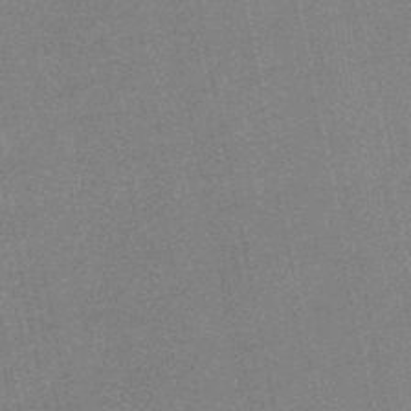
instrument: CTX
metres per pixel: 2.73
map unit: lHb
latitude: -48.6330
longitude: 79.2754
